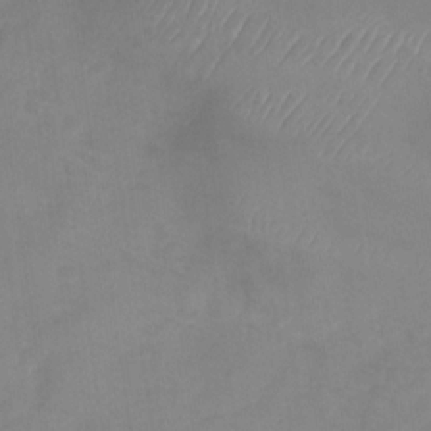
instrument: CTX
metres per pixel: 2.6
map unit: Nhu
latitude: -28.9164
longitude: -63.4427
